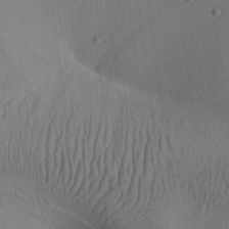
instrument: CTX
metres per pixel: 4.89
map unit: Aa
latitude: 26.8002
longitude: -138.0444
